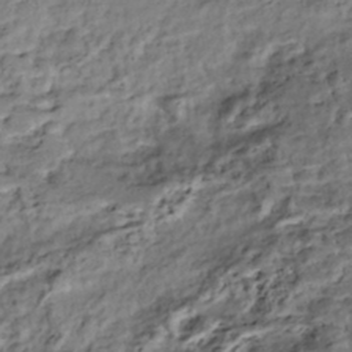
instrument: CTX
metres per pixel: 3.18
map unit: Nhe
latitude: -46.3117
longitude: 153.3320
